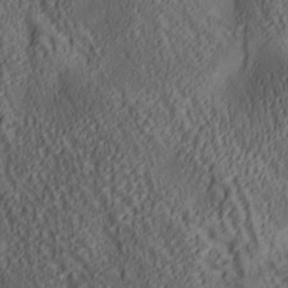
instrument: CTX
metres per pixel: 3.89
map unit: lAa
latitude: 5.4426
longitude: -117.0270
